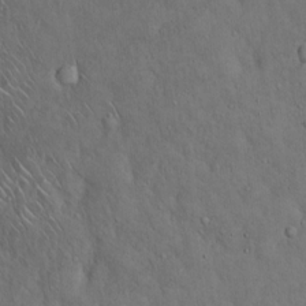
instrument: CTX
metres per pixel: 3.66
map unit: Hto
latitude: 15.6505
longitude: -57.9906
